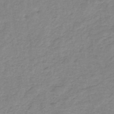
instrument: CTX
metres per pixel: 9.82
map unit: eHh
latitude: -45.5588
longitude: -29.6694
